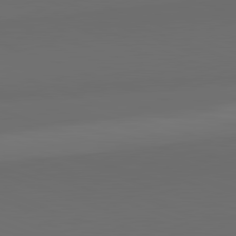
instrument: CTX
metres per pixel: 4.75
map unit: lApd
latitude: 82.2900
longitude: 134.9353
